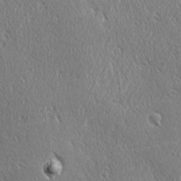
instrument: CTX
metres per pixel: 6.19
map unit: Ave
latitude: 21.4994
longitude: -136.3656
